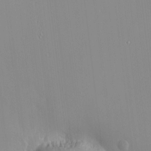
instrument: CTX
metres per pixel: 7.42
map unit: HNhu
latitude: 7.4804
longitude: 8.7085
